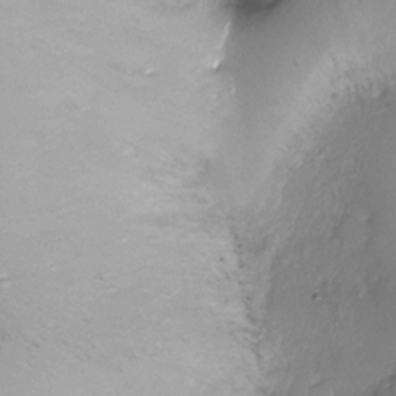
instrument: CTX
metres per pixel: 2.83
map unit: Ht
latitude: -16.7464
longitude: -43.7261
